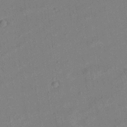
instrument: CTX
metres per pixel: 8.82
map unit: Aa
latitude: 20.4979
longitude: -140.9702
